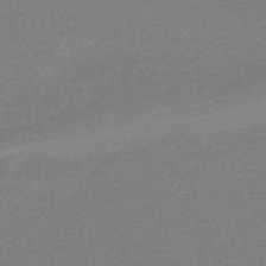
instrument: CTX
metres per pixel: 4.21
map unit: HNb
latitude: -44.4818
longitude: 52.3873
